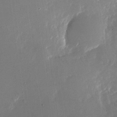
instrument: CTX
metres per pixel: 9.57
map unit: Nhu
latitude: -27.6155
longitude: -73.1781
